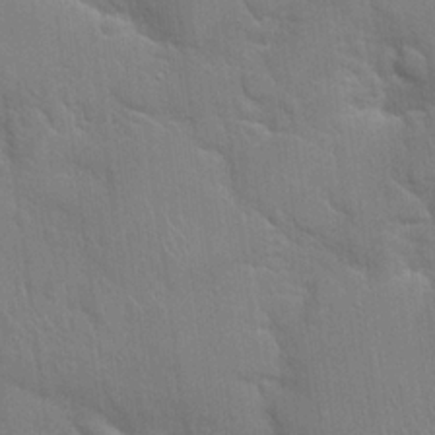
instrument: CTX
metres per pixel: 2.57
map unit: Hto
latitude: 21.5749
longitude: -52.1200
